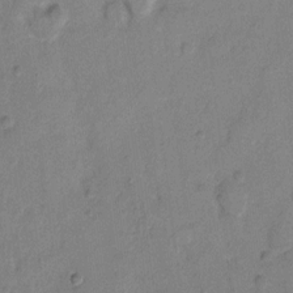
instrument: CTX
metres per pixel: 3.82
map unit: Hto
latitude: 7.3671
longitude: -62.2145
